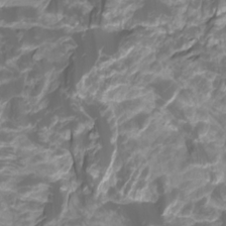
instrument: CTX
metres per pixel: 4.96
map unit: Htu
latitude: -11.0675
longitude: -74.8002
